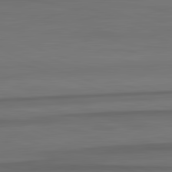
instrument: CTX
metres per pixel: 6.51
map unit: lApd
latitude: 82.8757
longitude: 176.7652
